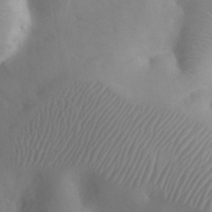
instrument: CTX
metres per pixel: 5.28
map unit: eHh
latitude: 25.7260
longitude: -66.5545
